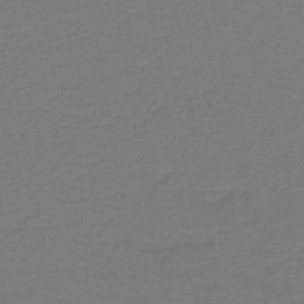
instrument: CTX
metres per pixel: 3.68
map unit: lHb
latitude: -42.6140
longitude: 52.6518
